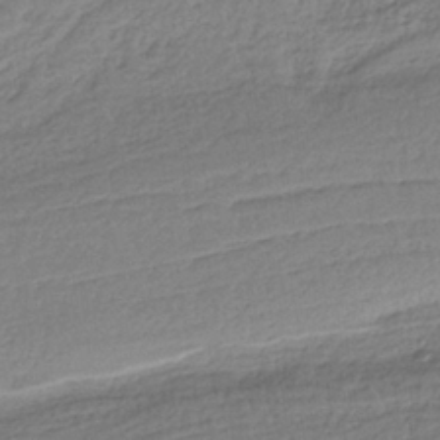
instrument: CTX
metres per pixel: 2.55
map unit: HNb
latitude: -36.2739
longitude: 56.9919
